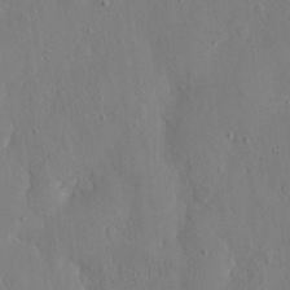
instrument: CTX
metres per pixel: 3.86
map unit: eHh
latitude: 17.3104
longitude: -70.1767
